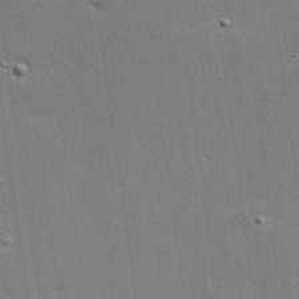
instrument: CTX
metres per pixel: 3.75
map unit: Hve
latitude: 25.0836
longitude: -93.7449
